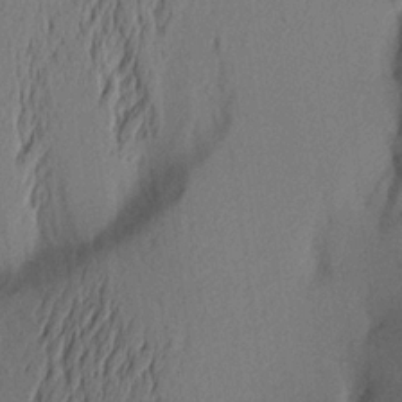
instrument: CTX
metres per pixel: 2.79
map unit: Aa
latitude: 20.9703
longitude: -144.7435
